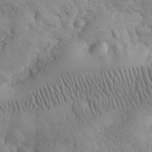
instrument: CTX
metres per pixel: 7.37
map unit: eHh
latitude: 31.1215
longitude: -67.8961
